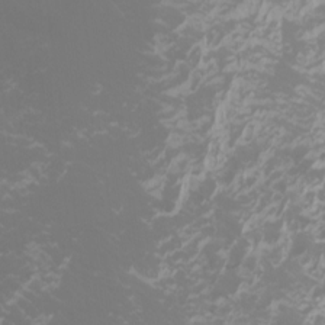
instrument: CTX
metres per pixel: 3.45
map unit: Htu
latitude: -5.4454
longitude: -72.8947
